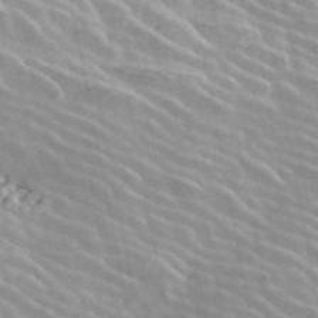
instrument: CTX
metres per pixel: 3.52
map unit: ANa
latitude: 44.2900
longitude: 46.6140
